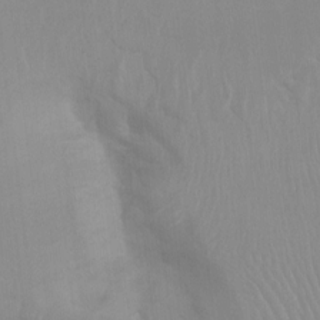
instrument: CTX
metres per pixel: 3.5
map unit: Ht
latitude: 3.3670
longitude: -28.0633
